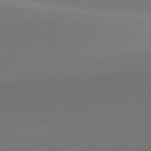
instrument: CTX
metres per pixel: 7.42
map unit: lApd
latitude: 81.7072
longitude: 145.2376
